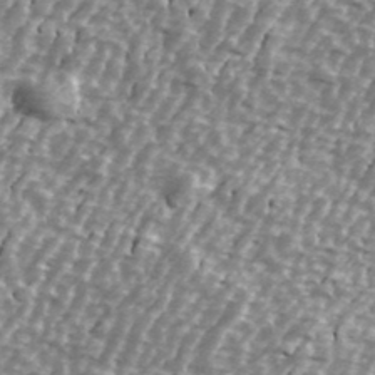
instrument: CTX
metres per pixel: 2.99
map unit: Ave
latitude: 40.3656
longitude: -112.3845
